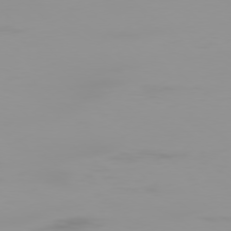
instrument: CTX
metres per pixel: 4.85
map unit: Ap
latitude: -78.8786
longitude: -95.7261
